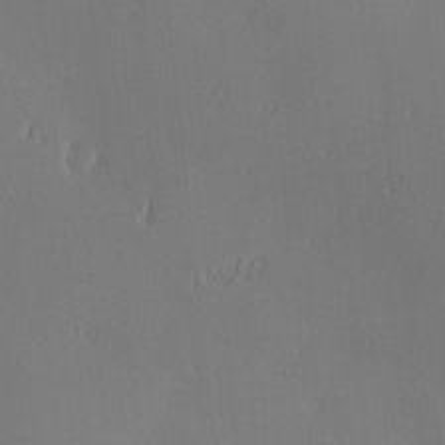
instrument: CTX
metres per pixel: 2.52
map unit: Nve
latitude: -7.9367
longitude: 173.5777
